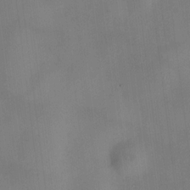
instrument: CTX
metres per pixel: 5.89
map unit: HNhu
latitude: 9.1592
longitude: 9.7289
